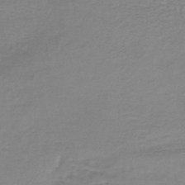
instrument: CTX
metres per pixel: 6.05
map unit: lHb
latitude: -42.9919
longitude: 73.0108
